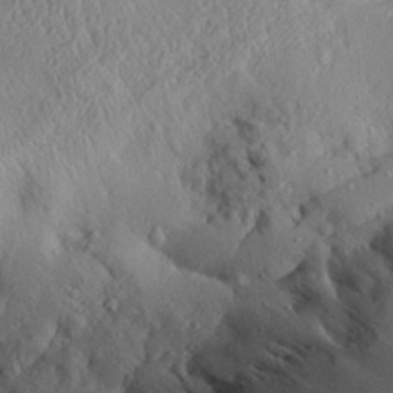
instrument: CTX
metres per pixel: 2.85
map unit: Aa
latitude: 28.8002
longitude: -133.5560
